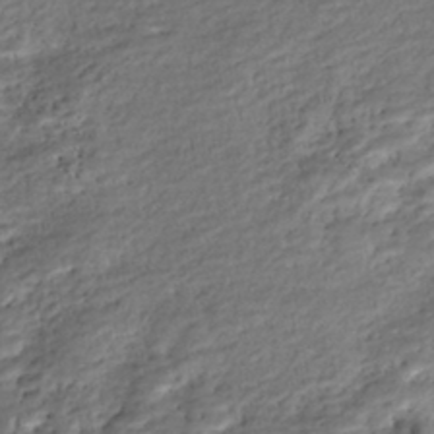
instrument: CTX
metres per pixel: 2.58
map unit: Nhe
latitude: -46.1228
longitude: 153.2942
